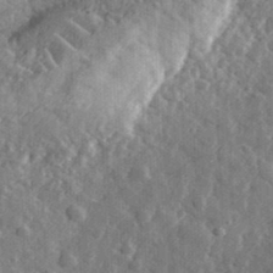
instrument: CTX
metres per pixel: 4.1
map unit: eHh
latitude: 34.2522
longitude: -80.2711
